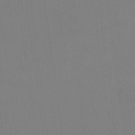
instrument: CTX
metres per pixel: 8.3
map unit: eHh
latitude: 22.4790
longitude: -62.8758
